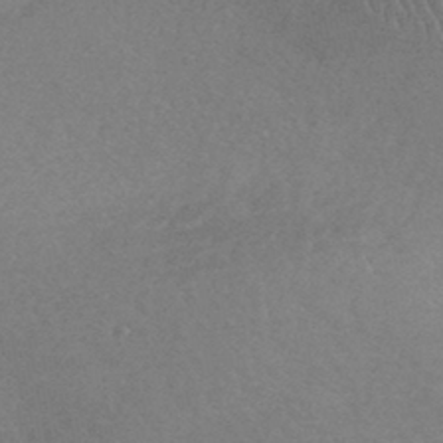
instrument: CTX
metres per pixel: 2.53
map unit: HNhu
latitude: -44.3684
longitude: 92.8219
